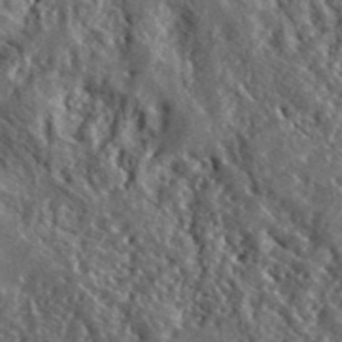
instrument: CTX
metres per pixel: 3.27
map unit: lHvf
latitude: 41.5371
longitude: -89.3293
